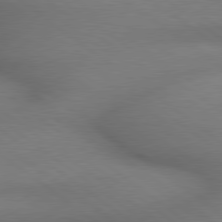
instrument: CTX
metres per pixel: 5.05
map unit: lApd
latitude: 79.3104
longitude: -167.8961
